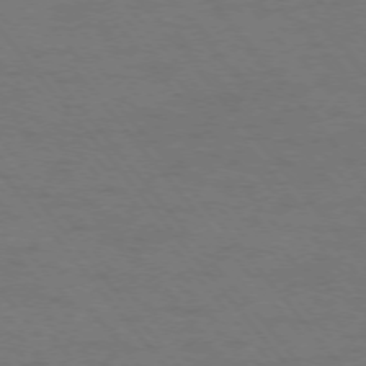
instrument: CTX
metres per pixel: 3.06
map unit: Ap
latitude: -75.9556
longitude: -69.6127
